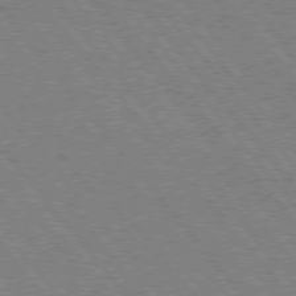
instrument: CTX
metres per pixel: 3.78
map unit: Hpe
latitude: 75.3671
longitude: -150.2711
